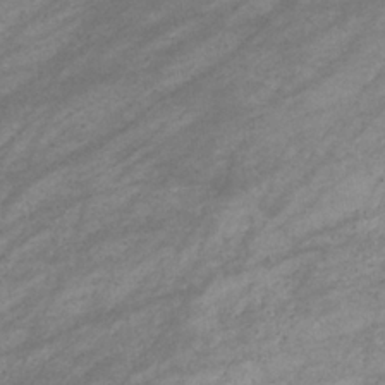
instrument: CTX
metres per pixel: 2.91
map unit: eHb
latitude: -32.9164
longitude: 70.7841
